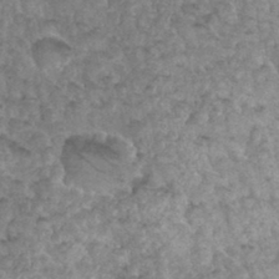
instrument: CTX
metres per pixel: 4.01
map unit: Hto
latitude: 34.3278
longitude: -49.5938
